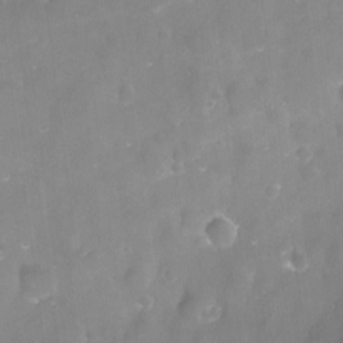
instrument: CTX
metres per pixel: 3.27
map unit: Nve
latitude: -17.5777
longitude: -58.8191
